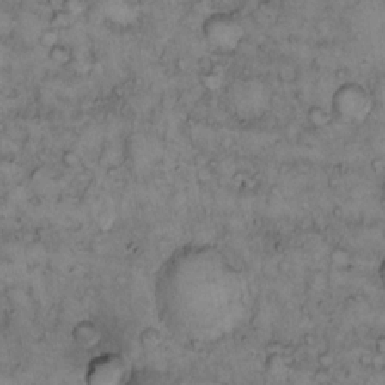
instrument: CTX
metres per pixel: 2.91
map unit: Hto
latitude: 9.4804
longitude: -58.1011
